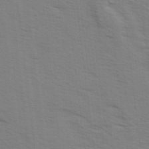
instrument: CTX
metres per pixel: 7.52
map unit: Ave
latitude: 14.7247
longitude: -102.5546
